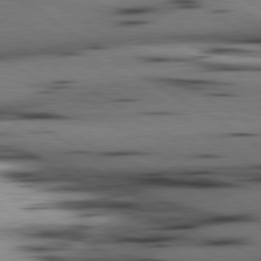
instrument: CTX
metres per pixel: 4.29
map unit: lApd
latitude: 80.4034
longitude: 161.7289
